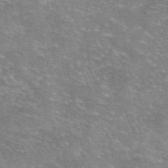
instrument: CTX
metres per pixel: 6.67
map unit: eAb
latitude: 46.3468
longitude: 102.3495
